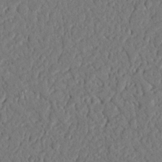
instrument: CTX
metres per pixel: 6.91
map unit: Nhu
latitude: 20.7813
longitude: -77.7260
